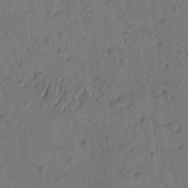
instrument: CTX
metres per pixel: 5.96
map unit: Aa
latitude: 23.3482
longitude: -148.8758
